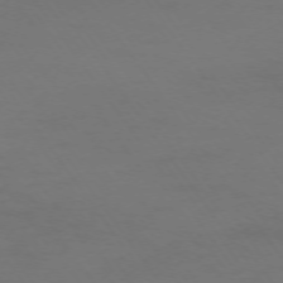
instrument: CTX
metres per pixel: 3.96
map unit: Ap
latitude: -74.1606
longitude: -72.7058
